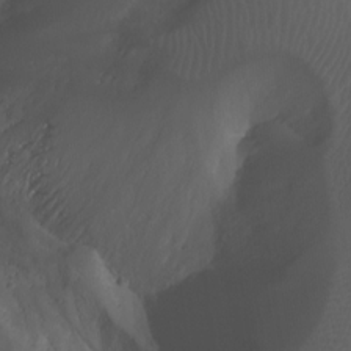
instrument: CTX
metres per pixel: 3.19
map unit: Nhu
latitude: -10.0472
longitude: -69.4048
